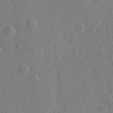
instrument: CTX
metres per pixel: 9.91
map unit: Hve
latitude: 25.4615
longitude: 149.3132
